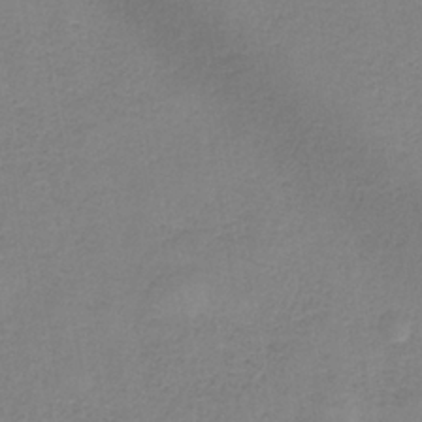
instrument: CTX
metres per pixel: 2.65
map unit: HNb
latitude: -34.7652
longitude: 52.4818
